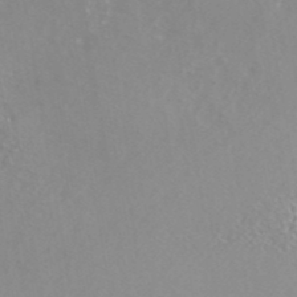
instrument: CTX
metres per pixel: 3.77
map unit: ANa
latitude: 40.7435
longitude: 28.7274
